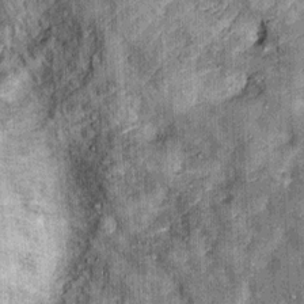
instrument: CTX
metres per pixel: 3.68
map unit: Nhu
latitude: 5.2537
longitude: -23.8205
